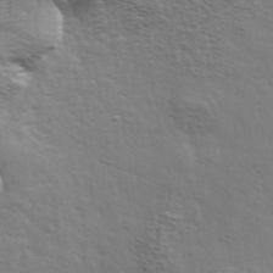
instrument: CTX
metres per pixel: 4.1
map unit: eHh
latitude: 35.8961
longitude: -80.8569
